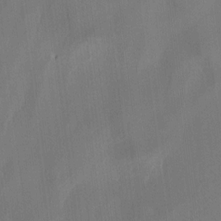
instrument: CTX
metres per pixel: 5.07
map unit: lAvf
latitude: 7.4237
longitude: 166.0472
